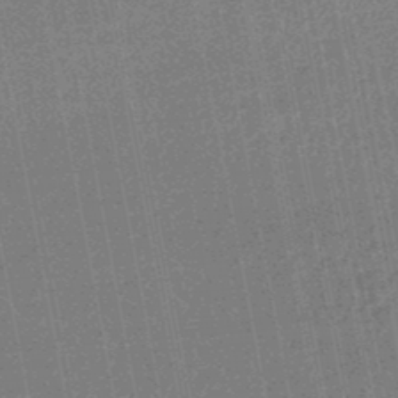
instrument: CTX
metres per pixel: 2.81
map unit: HNhu
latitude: -48.0283
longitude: 99.1809
